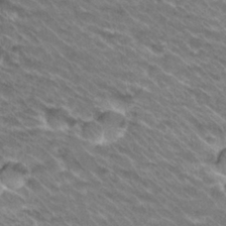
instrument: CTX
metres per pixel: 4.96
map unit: Hto
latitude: 30.3279
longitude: -42.9892
